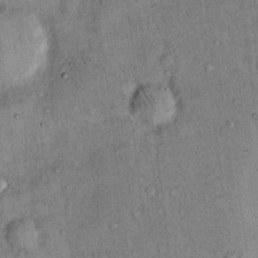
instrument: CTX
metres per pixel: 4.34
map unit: Hto
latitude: 13.5560
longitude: -58.9325
